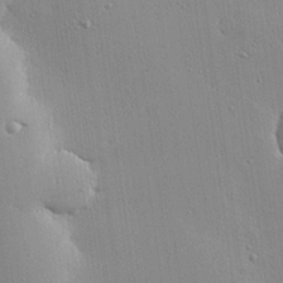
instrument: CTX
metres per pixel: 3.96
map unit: eHh
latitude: 25.1214
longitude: -89.4616
